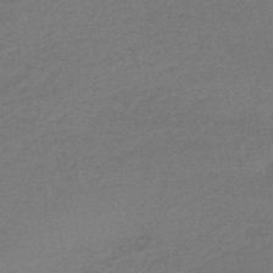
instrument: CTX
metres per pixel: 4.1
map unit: lHb
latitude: -45.4265
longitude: 68.6707
